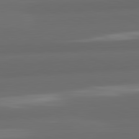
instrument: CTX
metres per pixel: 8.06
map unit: lApd
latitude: 82.1955
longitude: -171.1025
